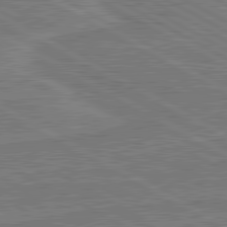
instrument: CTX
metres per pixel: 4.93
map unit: lApd
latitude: 80.9892
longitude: 169.1431
